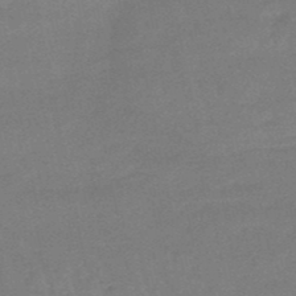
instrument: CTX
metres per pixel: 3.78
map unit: eHb
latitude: -48.8219
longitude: 86.4251
